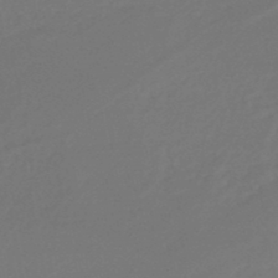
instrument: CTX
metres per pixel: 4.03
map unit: lHb
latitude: -47.7666
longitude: 65.9367
